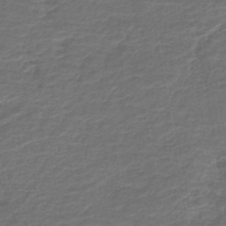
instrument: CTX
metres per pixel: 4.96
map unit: HNb
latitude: -43.0297
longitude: 51.8422
